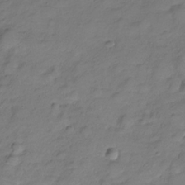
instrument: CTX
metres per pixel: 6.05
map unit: Hve
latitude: -28.8219
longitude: 94.5007
